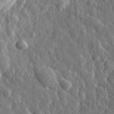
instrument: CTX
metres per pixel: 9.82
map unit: eHh
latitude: 33.6127
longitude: -80.3089
